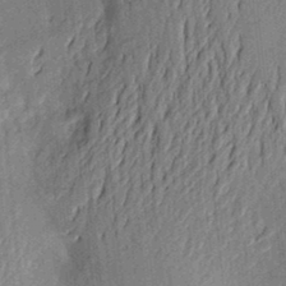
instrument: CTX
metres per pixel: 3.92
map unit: Aa
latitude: 22.2711
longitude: -150.2144
